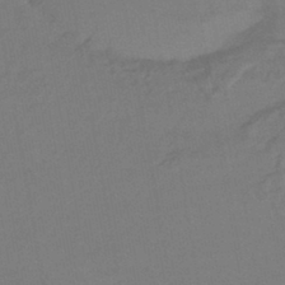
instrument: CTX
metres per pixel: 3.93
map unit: eHb
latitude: -43.4265
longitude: 88.2928
